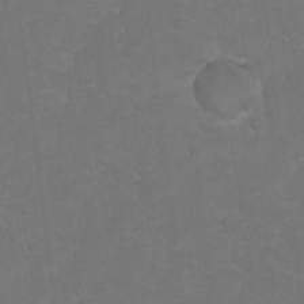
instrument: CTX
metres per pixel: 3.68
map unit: Hto
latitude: 4.2711
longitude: -32.0255
